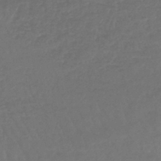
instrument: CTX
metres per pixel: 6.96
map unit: lHb
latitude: -43.0864
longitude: 74.2929
